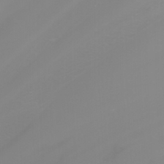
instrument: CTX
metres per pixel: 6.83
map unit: Nhu
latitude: -7.6910
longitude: -76.2522
